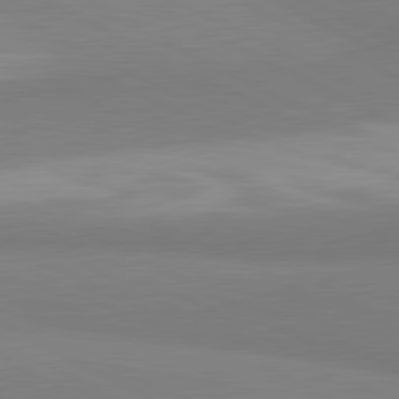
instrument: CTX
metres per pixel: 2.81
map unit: lApd
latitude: 81.5371
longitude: 158.5573
